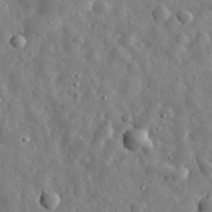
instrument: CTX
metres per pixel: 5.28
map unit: eHh
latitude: 31.5560
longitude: -73.8584
